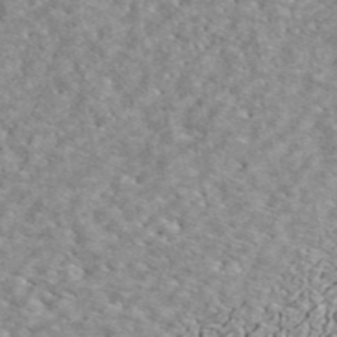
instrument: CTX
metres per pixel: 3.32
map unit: ANa
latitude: 44.5923
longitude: -85.0459
